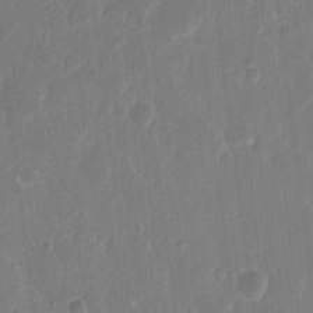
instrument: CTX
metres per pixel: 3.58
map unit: eHh
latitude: 10.4034
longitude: -68.3845
